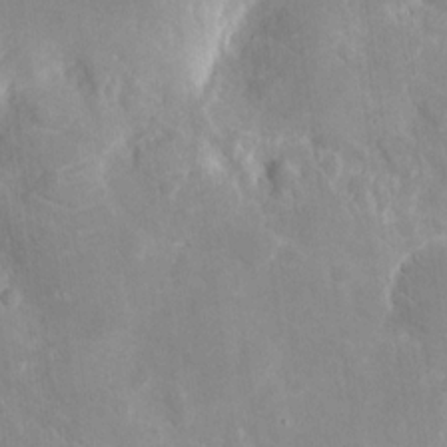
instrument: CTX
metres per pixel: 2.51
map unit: eHh
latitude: 8.0822
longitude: -70.7813
